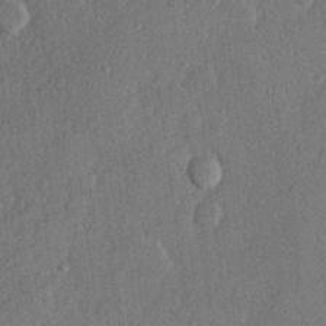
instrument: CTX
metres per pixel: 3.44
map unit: Hve
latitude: 23.2726
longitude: 145.1620
